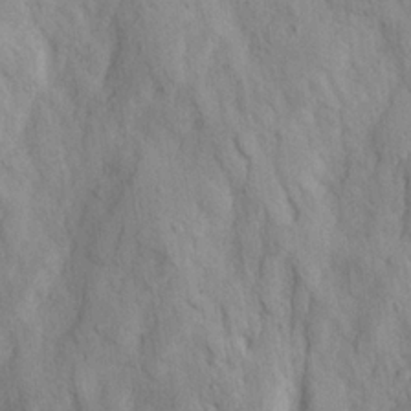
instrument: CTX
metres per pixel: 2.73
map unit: Ave
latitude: 21.8584
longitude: -130.6302
